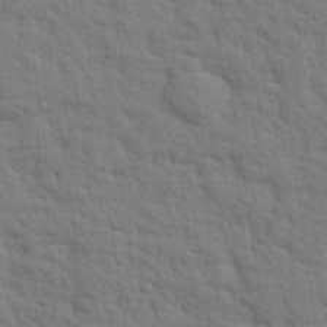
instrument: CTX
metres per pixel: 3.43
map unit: eHh
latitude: 25.0269
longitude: -79.2915
